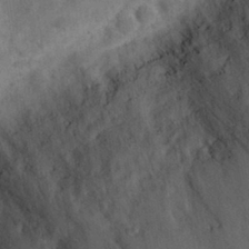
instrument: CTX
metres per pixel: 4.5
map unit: eHh
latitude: 30.8380
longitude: -71.1970
